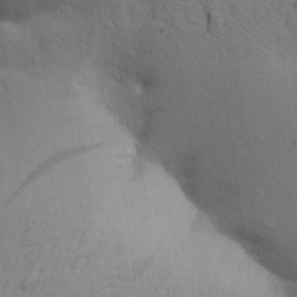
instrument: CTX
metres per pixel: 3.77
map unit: Aa
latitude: 22.2711
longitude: -148.6491
